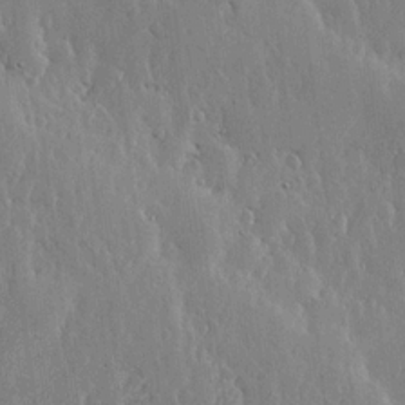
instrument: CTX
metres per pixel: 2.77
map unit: lHvf
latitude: 18.3278
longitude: -115.9339
